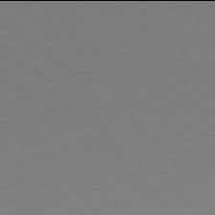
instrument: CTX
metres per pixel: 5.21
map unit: Ap
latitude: -78.0094
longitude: -96.8947
